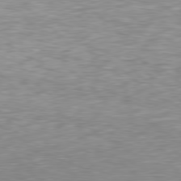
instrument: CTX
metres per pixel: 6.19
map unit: Hpe
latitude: 78.1956
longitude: -148.7435
